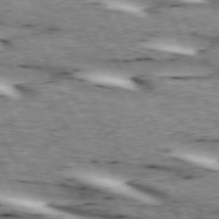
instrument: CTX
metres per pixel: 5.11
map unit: lApd
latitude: 73.2159
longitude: -54.4979
